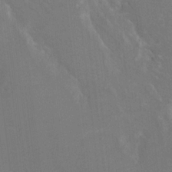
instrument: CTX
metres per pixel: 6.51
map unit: Hto
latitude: 8.5357
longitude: -30.4790
